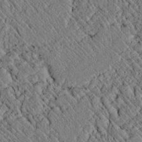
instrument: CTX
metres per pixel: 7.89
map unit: lAvf
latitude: 6.9136
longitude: 159.2187
